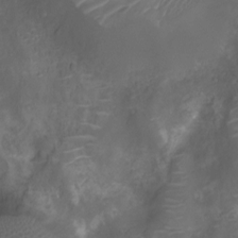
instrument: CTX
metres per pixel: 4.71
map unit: Ht
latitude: -10.0094
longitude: -19.1214
